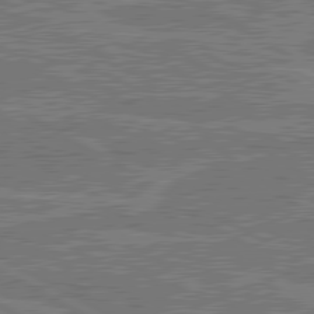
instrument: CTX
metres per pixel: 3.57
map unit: lApd
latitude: 80.4979
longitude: 118.7085
